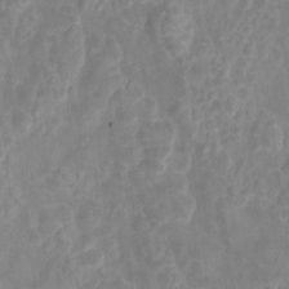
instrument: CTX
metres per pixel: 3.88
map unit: Hto
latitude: 6.3089
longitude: -31.8584
